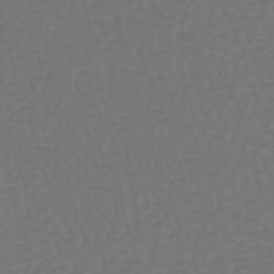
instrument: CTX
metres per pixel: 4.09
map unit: lHb
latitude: -39.0864
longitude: 63.0108
